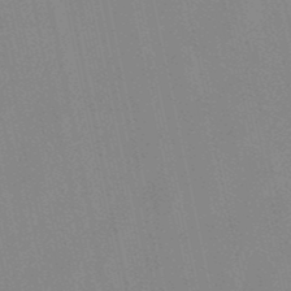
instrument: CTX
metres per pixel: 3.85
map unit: lHb
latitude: -49.3321
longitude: 69.1053
